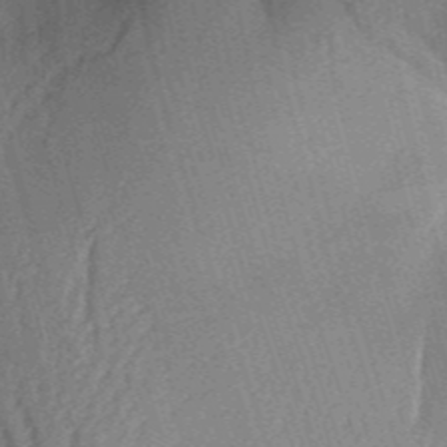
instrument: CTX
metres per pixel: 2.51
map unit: Aa
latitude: 31.7639
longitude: -141.9528
